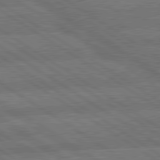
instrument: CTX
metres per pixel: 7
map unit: lApd
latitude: 79.9528
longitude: -161.8205
